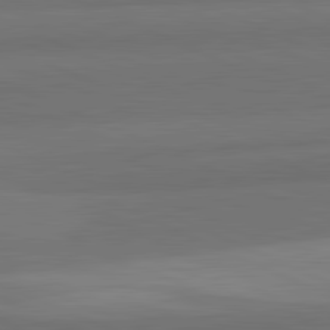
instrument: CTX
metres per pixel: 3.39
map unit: lApd
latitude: 82.3845
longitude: 157.5210
